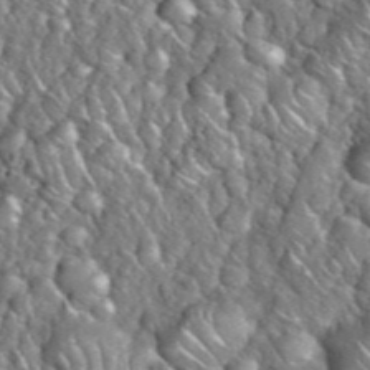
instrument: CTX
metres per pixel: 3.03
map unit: eHh
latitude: 38.4790
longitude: -59.0270
